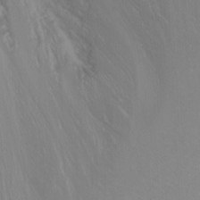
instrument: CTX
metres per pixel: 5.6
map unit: Nhu
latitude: -6.8975
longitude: -90.1011
